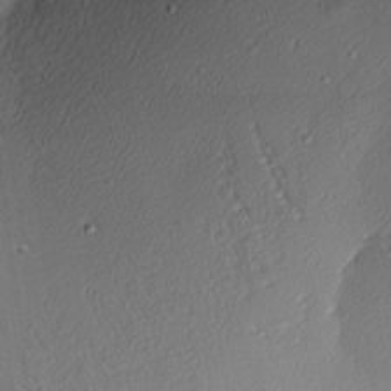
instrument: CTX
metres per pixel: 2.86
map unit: Nhu
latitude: 1.0269
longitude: -77.6505
